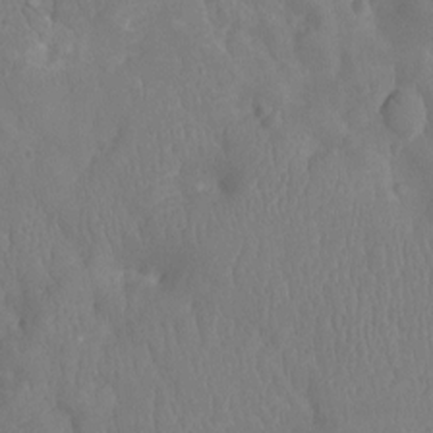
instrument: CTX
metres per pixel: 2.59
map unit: Ht
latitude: -9.9367
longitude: -21.8395
